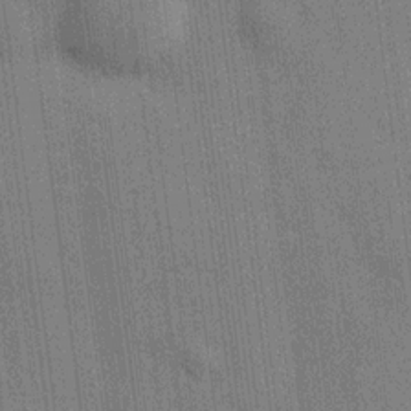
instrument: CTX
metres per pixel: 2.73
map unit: HNhu
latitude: 14.7625
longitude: 12.5007
